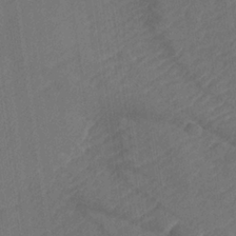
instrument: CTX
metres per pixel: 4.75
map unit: lHvf
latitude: 25.8205
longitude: 141.4265
